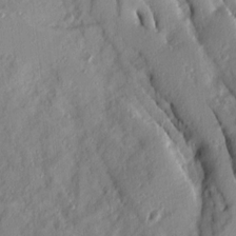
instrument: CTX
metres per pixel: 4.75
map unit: Ave
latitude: 14.2523
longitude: -131.2915
